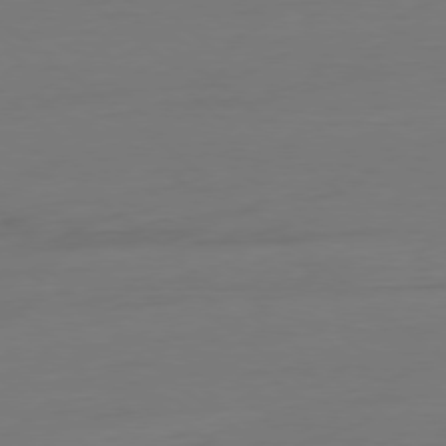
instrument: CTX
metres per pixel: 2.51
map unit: Ap
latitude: -78.6329
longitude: -76.9136
